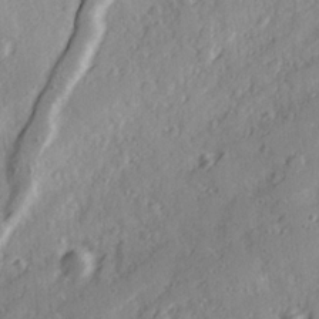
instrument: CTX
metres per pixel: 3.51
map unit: Ave
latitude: 21.4616
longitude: -131.3671
